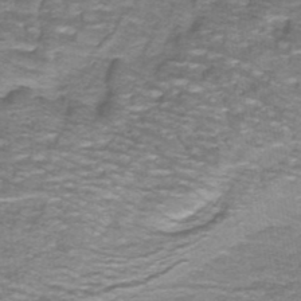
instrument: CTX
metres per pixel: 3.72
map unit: lHb
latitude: -40.8030
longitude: 56.2739
